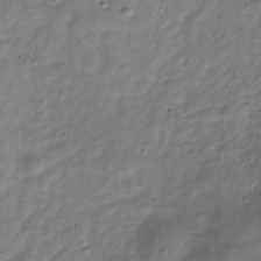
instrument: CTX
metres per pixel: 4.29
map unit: Hve
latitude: -32.5196
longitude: 90.8408
